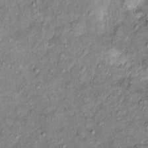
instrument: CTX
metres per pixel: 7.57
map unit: Ht
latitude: 10.0633
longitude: -37.8205
